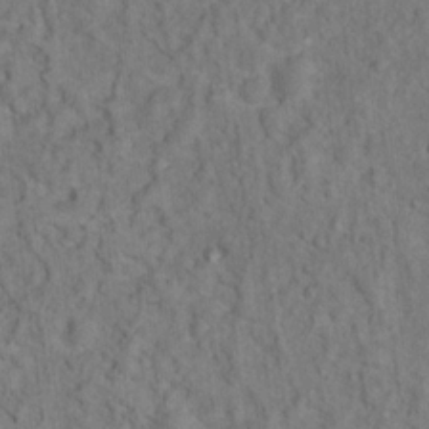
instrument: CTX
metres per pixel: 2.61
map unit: Ht
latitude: 15.1026
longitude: -37.8206
